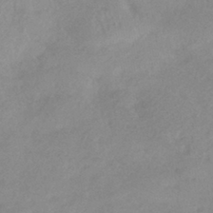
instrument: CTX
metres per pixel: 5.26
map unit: HNhu
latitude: -42.1983
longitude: 90.8219
